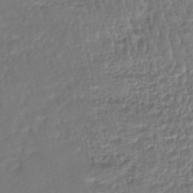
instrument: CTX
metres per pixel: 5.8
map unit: HNhu
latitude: -46.2550
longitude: 103.6155
